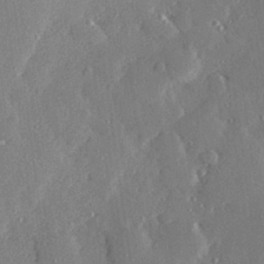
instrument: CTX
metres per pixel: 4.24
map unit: Hve
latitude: 28.3089
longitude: -91.1781
